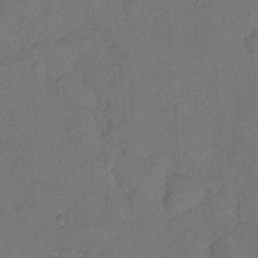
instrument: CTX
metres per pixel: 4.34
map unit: Hto
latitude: 7.8394
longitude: -61.4615
